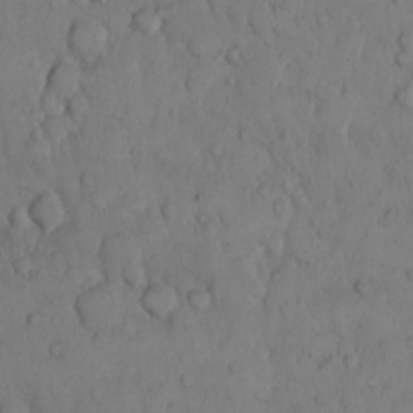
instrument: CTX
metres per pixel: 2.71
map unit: Hto
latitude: 9.7261
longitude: -57.5938
